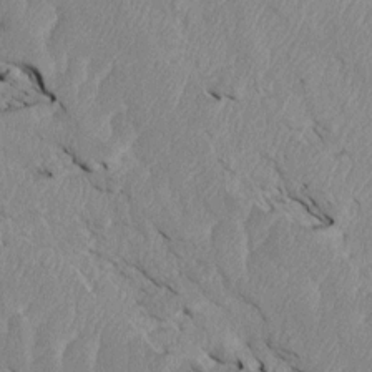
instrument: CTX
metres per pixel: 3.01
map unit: Htu
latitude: 3.7827
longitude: 152.8408
